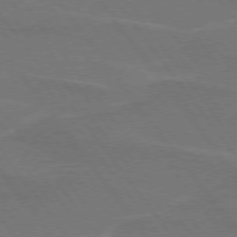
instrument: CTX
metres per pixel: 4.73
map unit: lApd
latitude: 74.8191
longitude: -57.4426
